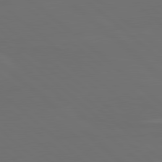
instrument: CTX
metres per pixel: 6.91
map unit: lApd
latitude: 80.2145
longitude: -114.9135
